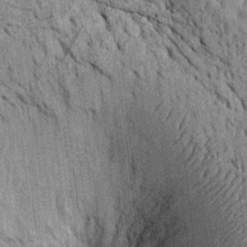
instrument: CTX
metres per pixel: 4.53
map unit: Htu
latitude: -2.3873
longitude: 151.8044
